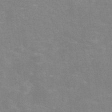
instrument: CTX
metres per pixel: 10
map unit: Hve
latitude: -31.4454
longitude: 95.1998
